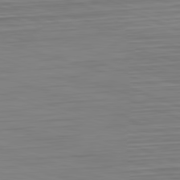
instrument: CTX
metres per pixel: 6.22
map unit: Hpe
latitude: -82.8030
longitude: 13.0298
